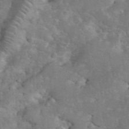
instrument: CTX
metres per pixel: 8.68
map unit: eHh
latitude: 35.6694
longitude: -64.8758
